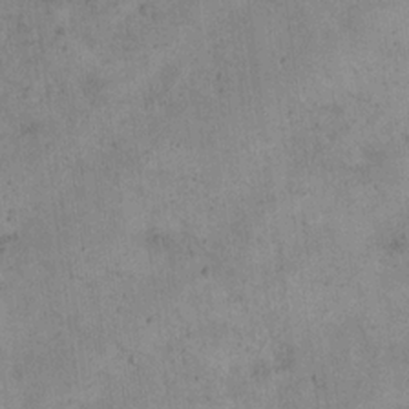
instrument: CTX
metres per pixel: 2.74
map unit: eHh
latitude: 21.1026
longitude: -60.9324
